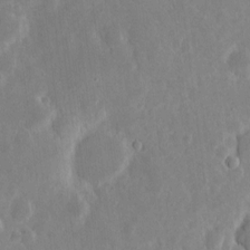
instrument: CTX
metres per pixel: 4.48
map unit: eHh
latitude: 6.1200
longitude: -70.4034
